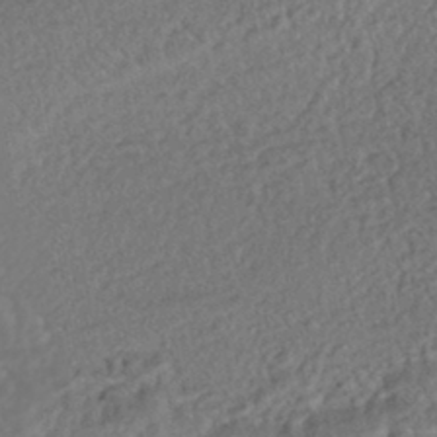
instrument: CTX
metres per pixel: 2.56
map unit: HNhu
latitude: -45.7289
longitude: 103.9178
